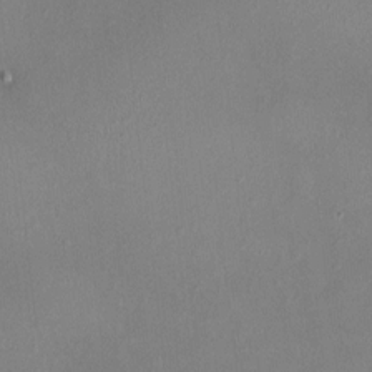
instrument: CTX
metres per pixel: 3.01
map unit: HNhu
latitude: 4.8947
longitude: 6.7274
